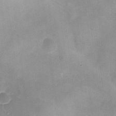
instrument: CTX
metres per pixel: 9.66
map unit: Ave
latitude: -9.5021
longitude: -122.5357
